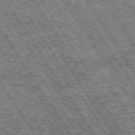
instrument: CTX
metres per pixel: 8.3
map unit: Hpe
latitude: 74.6679
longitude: -153.0648
